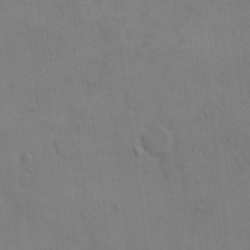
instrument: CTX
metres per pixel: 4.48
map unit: eHh
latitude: 17.0458
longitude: -66.2900
